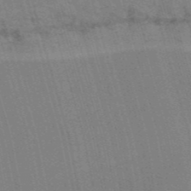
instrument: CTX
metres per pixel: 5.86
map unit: HNb
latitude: -52.4062
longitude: -45.7260
